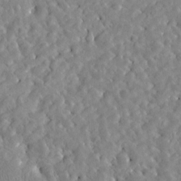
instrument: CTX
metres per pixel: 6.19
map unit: Htu
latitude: -4.7274
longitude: 173.2565
